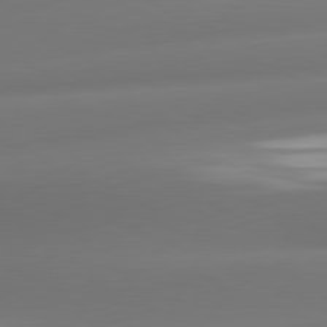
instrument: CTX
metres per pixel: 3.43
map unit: lApd
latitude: 81.1403
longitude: -160.7057
